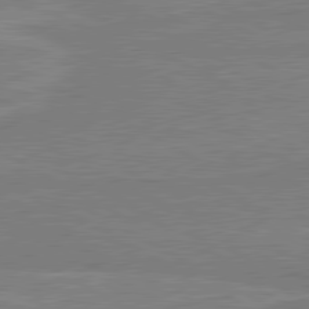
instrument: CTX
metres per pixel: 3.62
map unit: lApd
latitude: 80.4979
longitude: 168.3684
